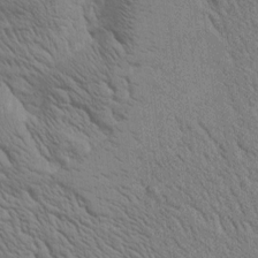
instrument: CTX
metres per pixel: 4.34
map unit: Htu
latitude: 0.6868
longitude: 174.1038
